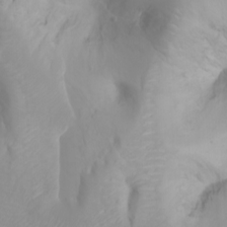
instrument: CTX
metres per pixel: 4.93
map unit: Ht
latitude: -1.1243
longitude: -61.3859
